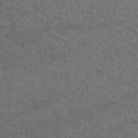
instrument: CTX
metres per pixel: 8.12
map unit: ANa
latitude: 43.0459
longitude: 24.7274
